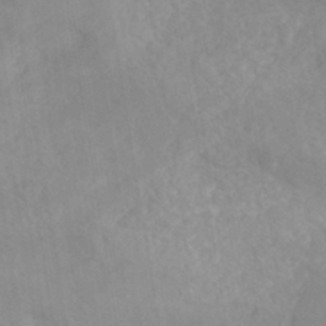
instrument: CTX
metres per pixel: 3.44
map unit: eHh
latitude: -42.3495
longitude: -32.2523
